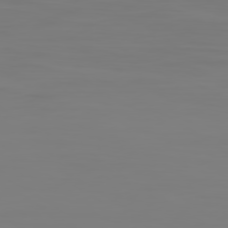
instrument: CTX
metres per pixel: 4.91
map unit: Ap
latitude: -80.3118
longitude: -59.4993
